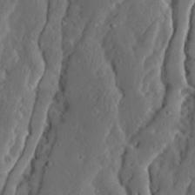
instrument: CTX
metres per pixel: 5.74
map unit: Ave
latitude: 13.7072
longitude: -135.2726
